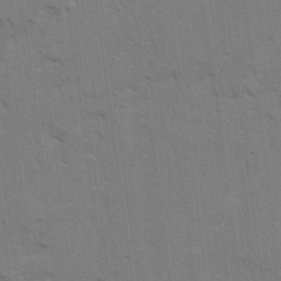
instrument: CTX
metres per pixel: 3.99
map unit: Ave
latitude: 23.1025
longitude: -130.3846
